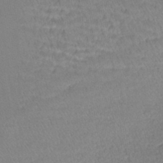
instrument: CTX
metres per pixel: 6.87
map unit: lHb
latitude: -41.9745
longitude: 64.4629
